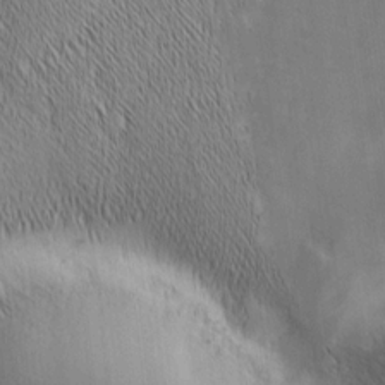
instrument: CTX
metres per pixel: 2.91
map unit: Nhu
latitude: -6.3495
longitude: -152.4034
